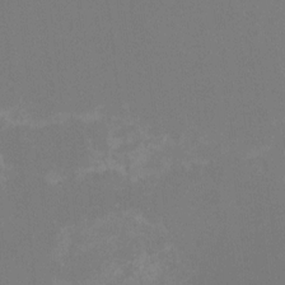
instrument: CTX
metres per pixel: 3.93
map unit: HNhu
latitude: -1.6722
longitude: -4.8569
